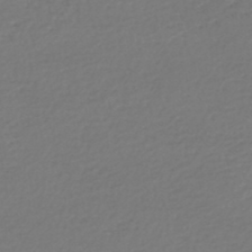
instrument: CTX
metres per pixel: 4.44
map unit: lHb
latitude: -46.7841
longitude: 63.5777
